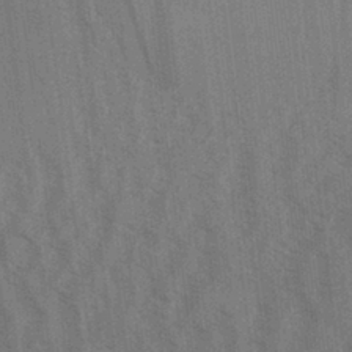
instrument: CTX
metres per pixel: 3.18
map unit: Aa
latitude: 31.8395
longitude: -139.1214
